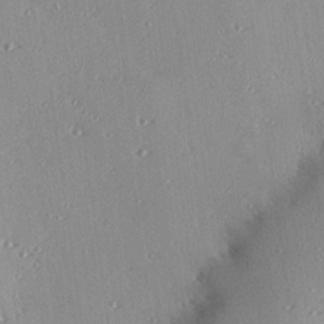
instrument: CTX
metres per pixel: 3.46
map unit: eHh
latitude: 23.5182
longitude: -90.0822
